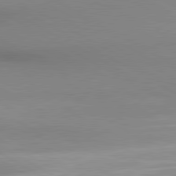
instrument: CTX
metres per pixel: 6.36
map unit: lApd
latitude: 80.4412
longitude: 135.6344
